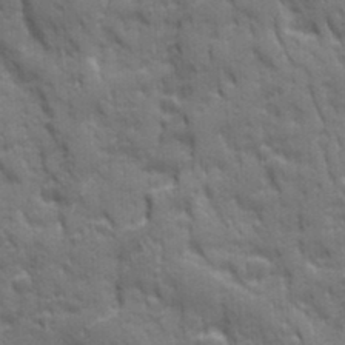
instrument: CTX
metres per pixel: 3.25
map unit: Ave
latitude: 19.9528
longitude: -133.3104
